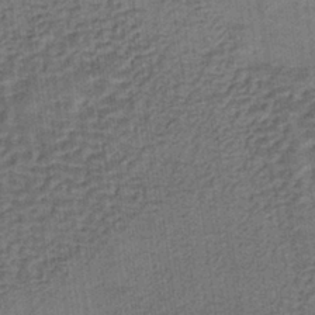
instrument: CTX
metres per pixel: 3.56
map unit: lHb
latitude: -36.3306
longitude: 59.2942
